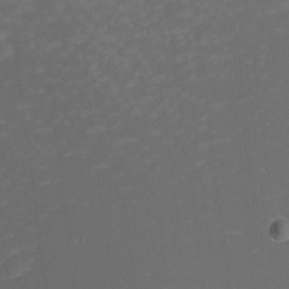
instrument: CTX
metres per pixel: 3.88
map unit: eHh
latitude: -1.8234
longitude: -78.9514
